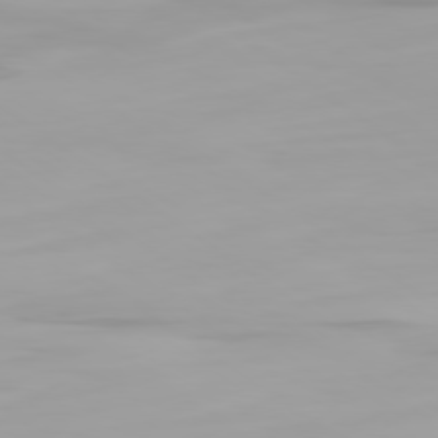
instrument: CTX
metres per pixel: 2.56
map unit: Ap
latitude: -79.4643
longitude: -95.1970
